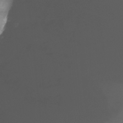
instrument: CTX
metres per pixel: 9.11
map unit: Ht
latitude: -15.7667
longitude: -49.0836
